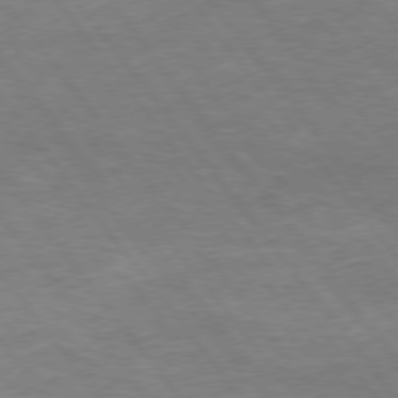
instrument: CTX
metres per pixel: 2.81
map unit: Hpe
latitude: 74.9325
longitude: -143.7072
